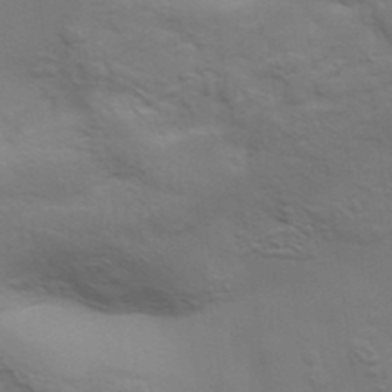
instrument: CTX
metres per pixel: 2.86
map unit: Aa
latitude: 33.6694
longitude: -133.8394
